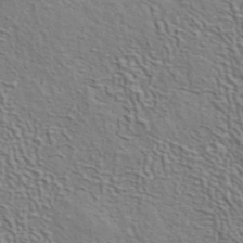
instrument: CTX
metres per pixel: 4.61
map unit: ANa
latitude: 40.2900
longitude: 29.6533
